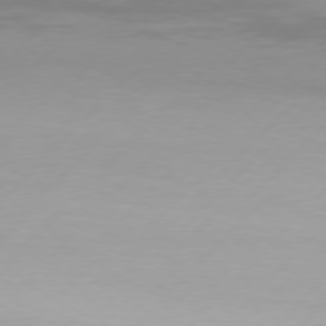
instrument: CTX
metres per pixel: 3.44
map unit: Hpe
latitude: 77.5182
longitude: -133.7261
